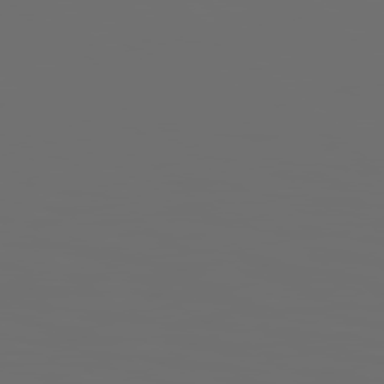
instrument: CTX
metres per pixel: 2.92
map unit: lApd
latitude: 79.9150
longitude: 120.1983
